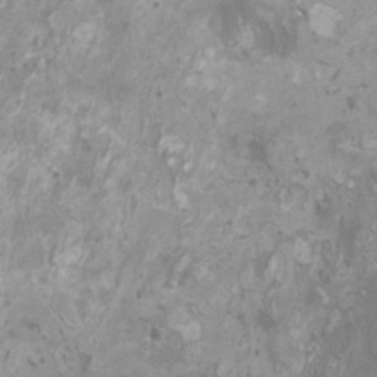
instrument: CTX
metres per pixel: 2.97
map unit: HNhu
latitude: -0.0283
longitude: 4.3873
